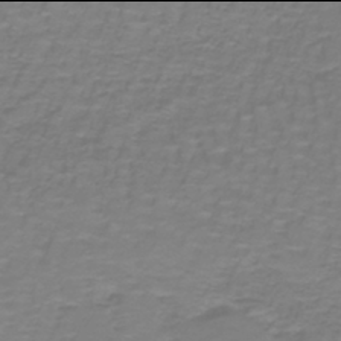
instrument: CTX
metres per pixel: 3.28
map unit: lHb
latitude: -42.0094
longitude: 56.8975
